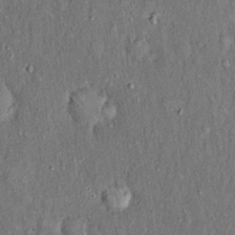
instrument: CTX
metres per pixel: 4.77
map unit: Hto
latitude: 15.9717
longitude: -61.1592
